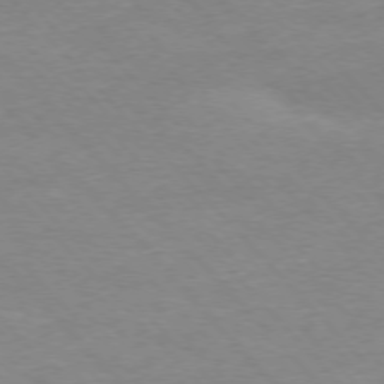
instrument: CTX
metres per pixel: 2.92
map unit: Ap
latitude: -76.6707
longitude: -87.6127
